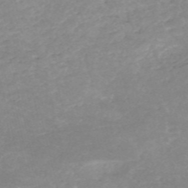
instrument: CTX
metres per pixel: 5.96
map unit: HNb
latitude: -53.6532
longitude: -36.2523
